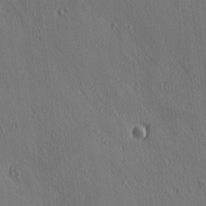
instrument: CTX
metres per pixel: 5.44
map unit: lAa
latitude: 4.6868
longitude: -112.7624
